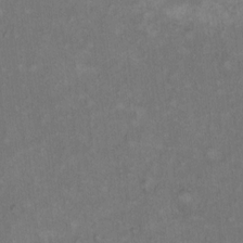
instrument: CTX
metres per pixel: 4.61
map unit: Hto
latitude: 12.2334
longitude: -60.3845
